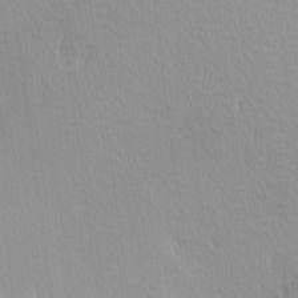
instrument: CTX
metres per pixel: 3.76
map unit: Hve
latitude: 12.2334
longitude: -90.7057
